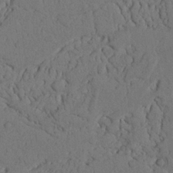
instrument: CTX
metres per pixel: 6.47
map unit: Nhu
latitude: 21.8395
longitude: -74.8380
